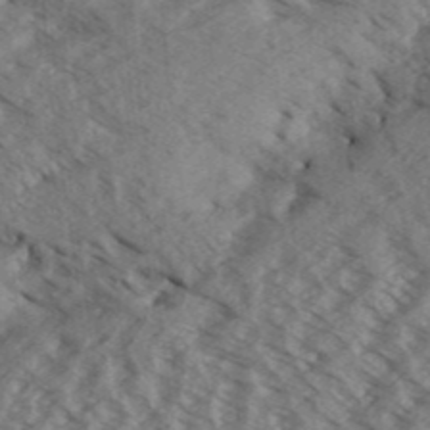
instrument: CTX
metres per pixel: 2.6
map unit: Aa
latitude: 32.1389
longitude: -138.8569
